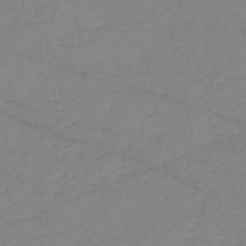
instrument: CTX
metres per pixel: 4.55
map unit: eHb
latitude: -36.3873
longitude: 74.5763
